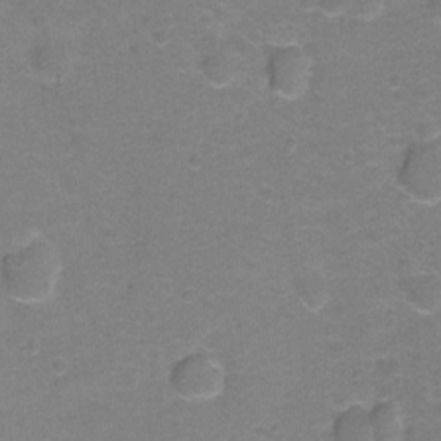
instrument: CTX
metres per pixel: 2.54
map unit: Hto
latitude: -0.9164
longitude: -34.3656
